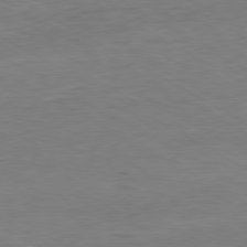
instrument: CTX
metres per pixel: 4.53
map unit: Ap
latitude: -80.9542
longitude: -78.3468
